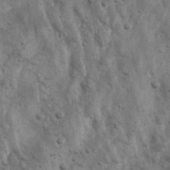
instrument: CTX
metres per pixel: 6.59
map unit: Ave
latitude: 17.1025
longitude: -133.3482
